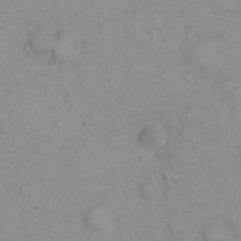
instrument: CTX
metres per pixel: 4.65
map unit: eHh
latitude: 22.9325
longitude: -59.4238
